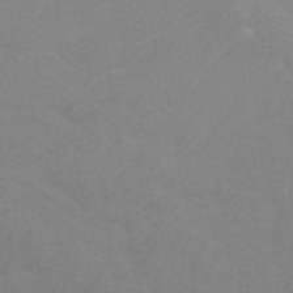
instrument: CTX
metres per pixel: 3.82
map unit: Htu
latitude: -7.2565
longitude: -68.4979
